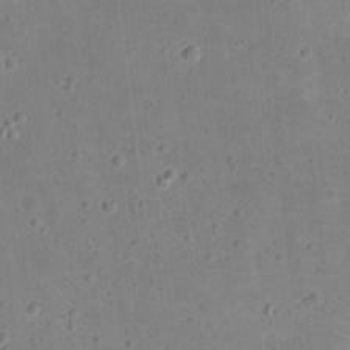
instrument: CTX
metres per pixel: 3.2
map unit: eHh
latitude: 20.8002
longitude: -64.9136
